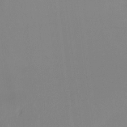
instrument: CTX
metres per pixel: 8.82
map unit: Ht
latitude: -12.4440
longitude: -46.1389
